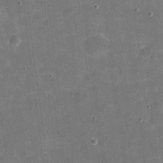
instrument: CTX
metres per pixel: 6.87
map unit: eHh
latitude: 20.2712
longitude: -65.2726
